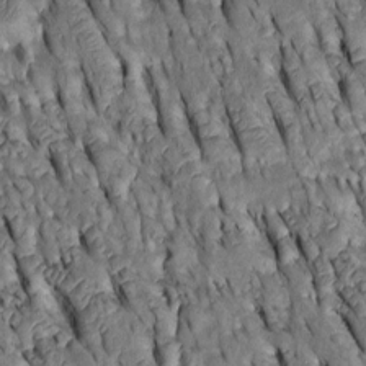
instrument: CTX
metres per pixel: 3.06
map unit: Htu
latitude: -3.1242
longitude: 150.9919
